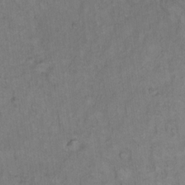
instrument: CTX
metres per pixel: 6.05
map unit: Hto
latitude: 11.6316
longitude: -60.4790
